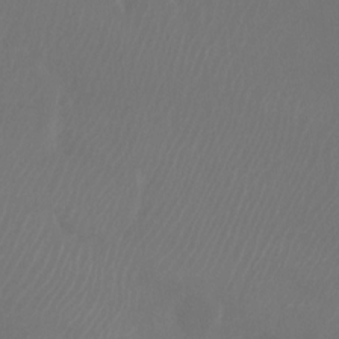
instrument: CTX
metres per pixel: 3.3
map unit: Ht
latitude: -9.8611
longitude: -33.5182
